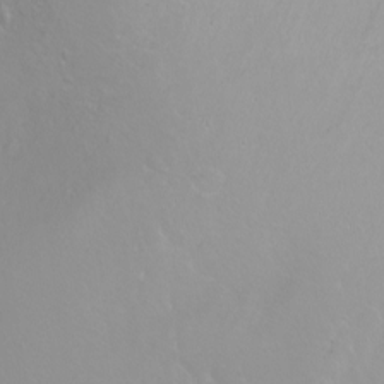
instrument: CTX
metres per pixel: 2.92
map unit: Nhu
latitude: -7.9367
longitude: -72.9136
